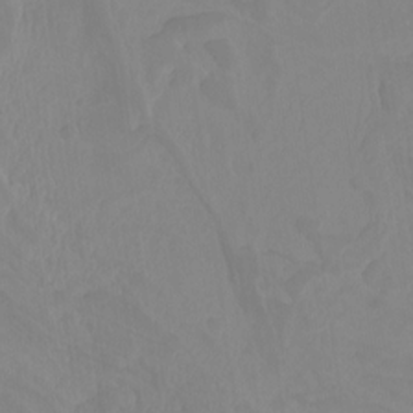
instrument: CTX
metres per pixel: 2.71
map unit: Nhu
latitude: -13.2565
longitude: -70.5735
